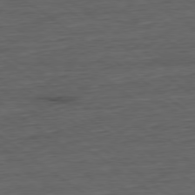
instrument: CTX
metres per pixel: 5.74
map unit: Hpe
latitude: -79.4832
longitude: 11.9745
